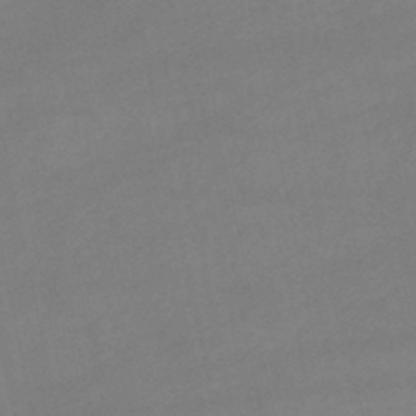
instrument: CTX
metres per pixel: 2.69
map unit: lHb
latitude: -46.2172
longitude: 61.3321
